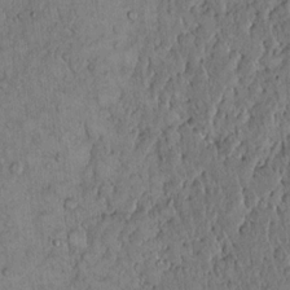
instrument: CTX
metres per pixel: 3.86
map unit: Hto
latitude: 14.8758
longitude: -57.4993
